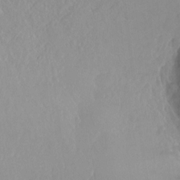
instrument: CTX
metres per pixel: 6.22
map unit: Ht
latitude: -15.1243
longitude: -44.1389
